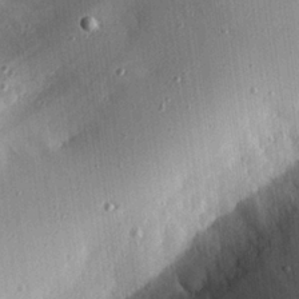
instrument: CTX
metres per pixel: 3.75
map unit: eHh
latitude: 25.4426
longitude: -90.0822
